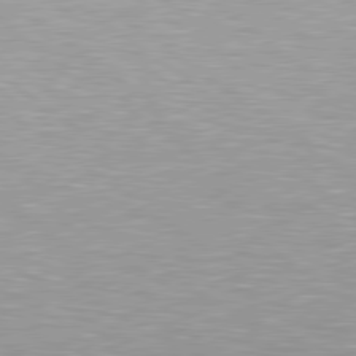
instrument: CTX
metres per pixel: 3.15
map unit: Hpe
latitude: 79.2726
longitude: -153.1592
